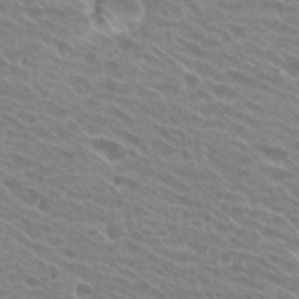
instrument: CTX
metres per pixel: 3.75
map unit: Hto
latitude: 24.9891
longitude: -42.1956
